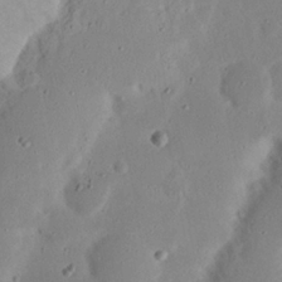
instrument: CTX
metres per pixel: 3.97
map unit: Nhu
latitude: 23.3859
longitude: -72.9514
